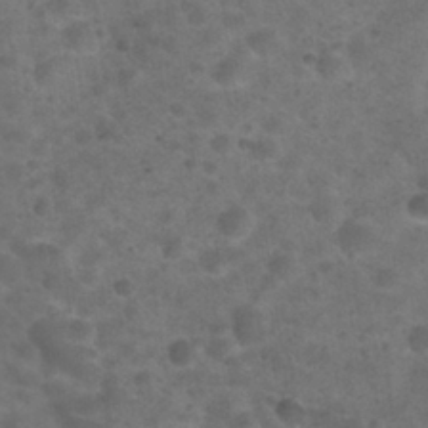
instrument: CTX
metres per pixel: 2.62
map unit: Nhu
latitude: 29.4048
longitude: -50.2711
